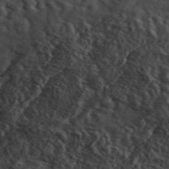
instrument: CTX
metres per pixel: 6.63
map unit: ANa
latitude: 49.5938
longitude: -81.4804
